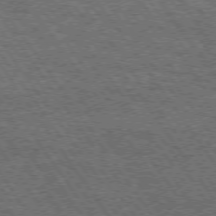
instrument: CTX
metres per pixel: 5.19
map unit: Hpe
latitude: 73.8395
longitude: -131.4049
